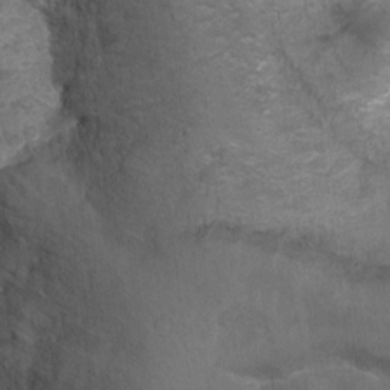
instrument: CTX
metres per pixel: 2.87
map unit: Ht
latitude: -5.0486
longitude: -36.5357
